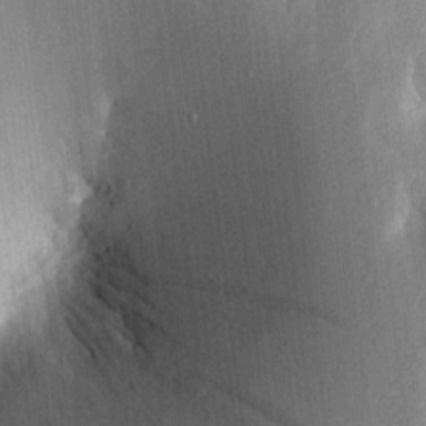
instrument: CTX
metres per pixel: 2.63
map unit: Aa
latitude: 16.1578
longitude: -147.8584
